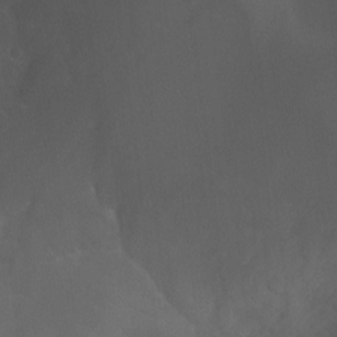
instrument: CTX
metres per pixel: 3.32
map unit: Nhu
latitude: -15.5210
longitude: -57.8205
